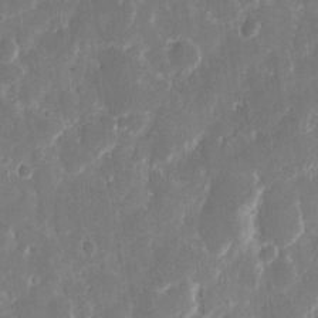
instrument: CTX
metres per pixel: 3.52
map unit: eHh
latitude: 12.4223
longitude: -71.9150
